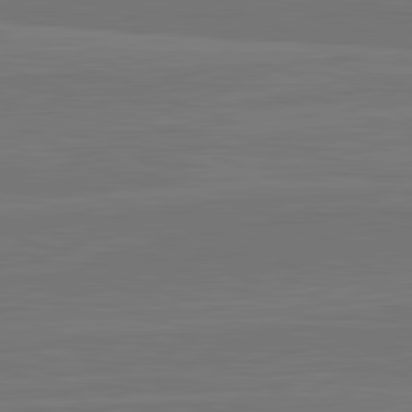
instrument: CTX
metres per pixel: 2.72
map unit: lApd
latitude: 82.4790
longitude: 165.2187
